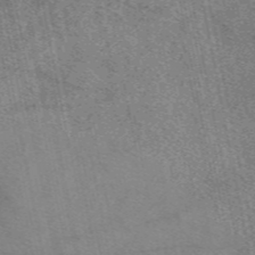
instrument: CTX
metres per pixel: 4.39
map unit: eAb
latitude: 48.4601
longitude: 111.6155
